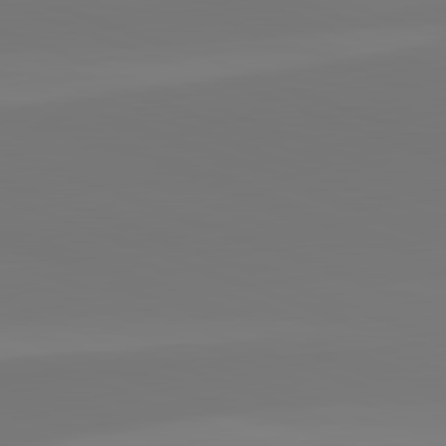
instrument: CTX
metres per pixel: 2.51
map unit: lApd
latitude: 82.5167
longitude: 154.8408
